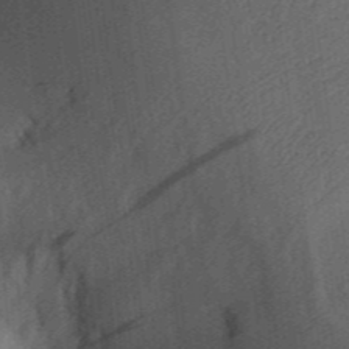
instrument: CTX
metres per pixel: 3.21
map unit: Aa
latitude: 30.7813
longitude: -142.0255
